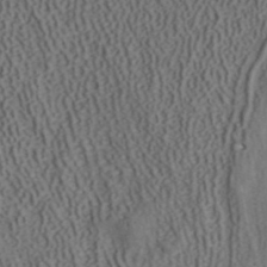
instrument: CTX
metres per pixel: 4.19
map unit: ANa
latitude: 42.0444
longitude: 34.5385
